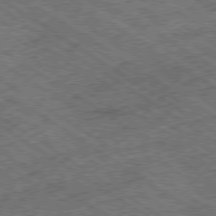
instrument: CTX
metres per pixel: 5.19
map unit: Ap
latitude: -79.5966
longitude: -51.3670
